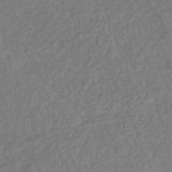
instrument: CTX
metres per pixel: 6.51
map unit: lHb
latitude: -38.6708
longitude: 70.5385
